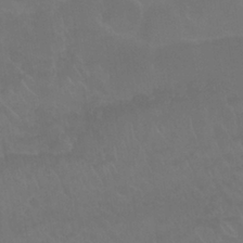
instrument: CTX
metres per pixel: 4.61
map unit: Nhu
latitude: 26.4979
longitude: -54.1011
